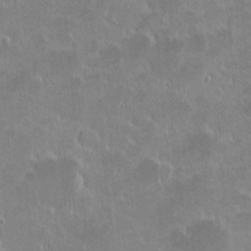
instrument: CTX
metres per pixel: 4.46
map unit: eHh
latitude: -1.7667
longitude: -85.4615
